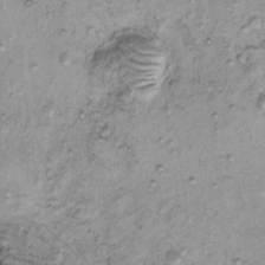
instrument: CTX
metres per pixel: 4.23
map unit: eHh
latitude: -0.3496
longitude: 16.7275
